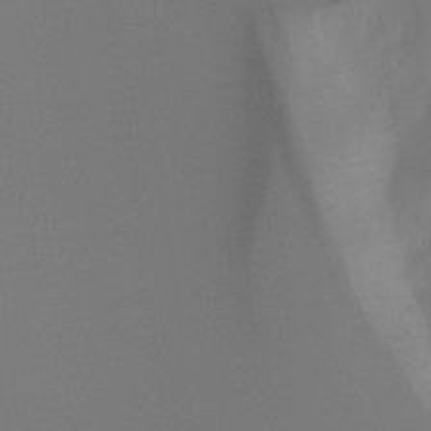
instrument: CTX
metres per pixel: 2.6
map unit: Hto
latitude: -7.7666
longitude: -52.0255
